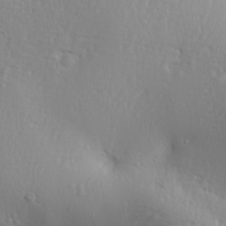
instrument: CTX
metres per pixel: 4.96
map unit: Aa
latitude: 31.1026
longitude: -132.8002
